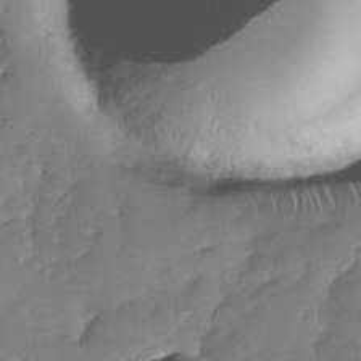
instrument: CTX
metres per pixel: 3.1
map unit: Nhu
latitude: -29.1242
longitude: -60.9513
